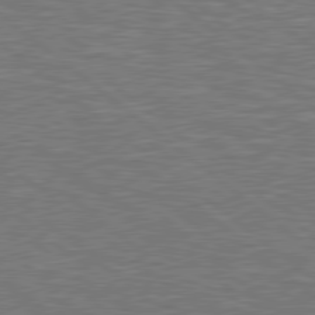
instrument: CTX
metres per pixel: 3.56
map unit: Hpe
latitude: 78.8380
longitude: -170.3656
